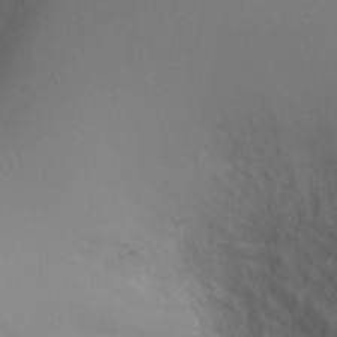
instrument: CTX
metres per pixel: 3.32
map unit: Ht
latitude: 0.2333
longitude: -46.1767
